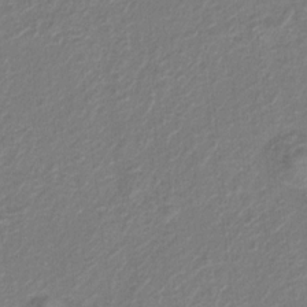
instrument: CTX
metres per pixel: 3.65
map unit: Hto
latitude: 6.2900
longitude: -31.5183
